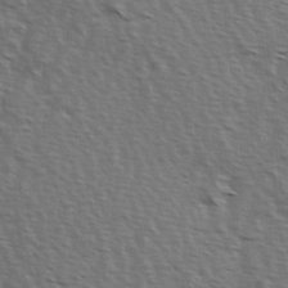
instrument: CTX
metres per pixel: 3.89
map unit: Hve
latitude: 2.9136
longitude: -123.4426
